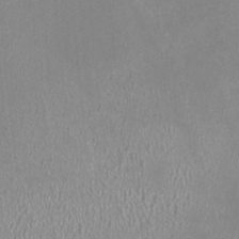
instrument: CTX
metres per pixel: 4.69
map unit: HNhu
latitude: -0.0850
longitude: 0.4629
